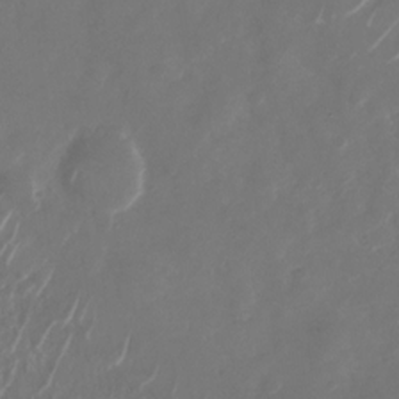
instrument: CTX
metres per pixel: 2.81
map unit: Nhu
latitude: -28.6519
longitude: -71.1592
